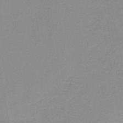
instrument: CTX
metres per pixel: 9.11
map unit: HNb
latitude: -35.2565
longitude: 51.8800
